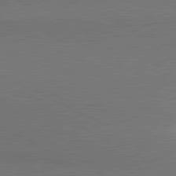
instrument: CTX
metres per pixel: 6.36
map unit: lApd
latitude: 81.1214
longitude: 154.2740
